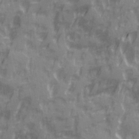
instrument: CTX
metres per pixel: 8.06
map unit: Ave
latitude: 20.1578
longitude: -132.3089
